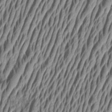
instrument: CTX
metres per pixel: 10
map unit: Aa
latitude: 7.0458
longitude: -129.5182
